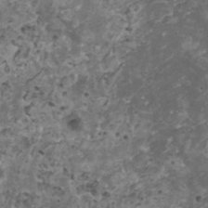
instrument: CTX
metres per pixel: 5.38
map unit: HNhu
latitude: 3.2915
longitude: 3.7855
